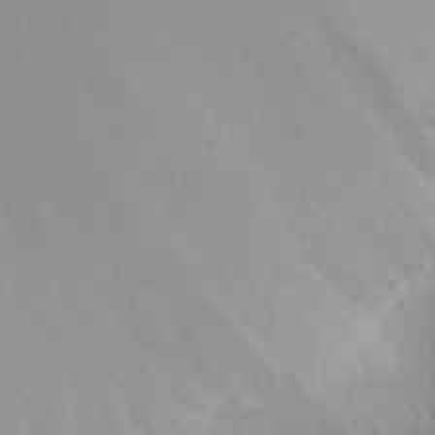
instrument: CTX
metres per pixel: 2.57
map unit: Ht
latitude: -8.2928
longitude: -28.8758
